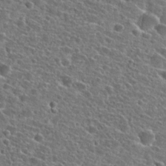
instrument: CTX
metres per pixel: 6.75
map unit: Hto
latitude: 25.4237
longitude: -46.9325
